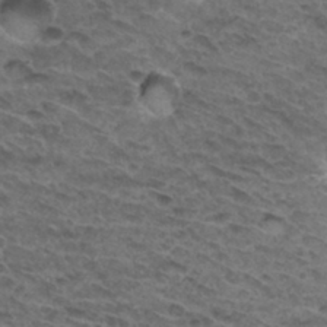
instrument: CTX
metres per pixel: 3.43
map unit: Hto
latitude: 33.1214
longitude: -47.9717
